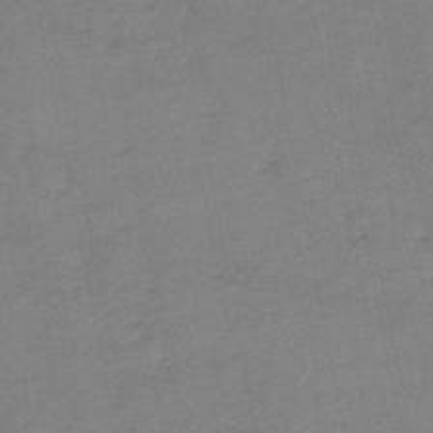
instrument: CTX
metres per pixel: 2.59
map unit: HNb
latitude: -46.5762
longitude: -36.0444
